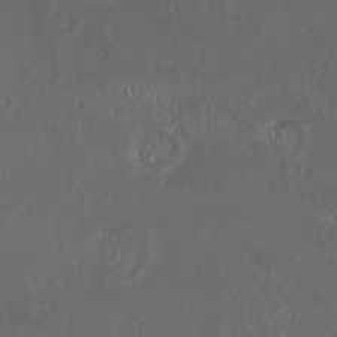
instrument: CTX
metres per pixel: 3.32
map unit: HNhu
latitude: -2.1416
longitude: 11.1242
